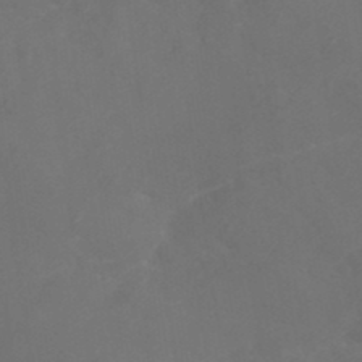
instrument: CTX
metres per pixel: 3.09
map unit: Nhu
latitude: -15.7667
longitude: -55.8961
